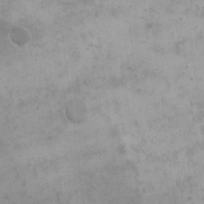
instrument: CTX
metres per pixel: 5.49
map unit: eHh
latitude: 18.4034
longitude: -66.3278
